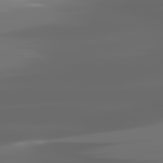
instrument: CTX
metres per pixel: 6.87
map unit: lApd
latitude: 81.9717
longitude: -145.0458
